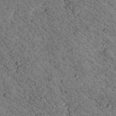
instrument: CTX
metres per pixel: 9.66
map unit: lHvf
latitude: 13.6694
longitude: 178.7085
